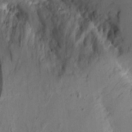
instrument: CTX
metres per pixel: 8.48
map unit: Aa
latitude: 9.2915
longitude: -127.5371
